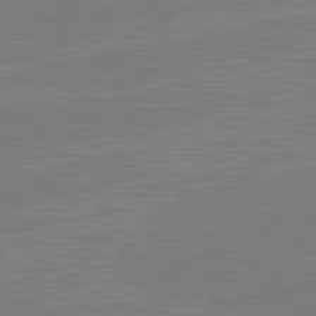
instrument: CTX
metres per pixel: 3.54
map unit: lApd
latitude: 82.0444
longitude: -159.0270
